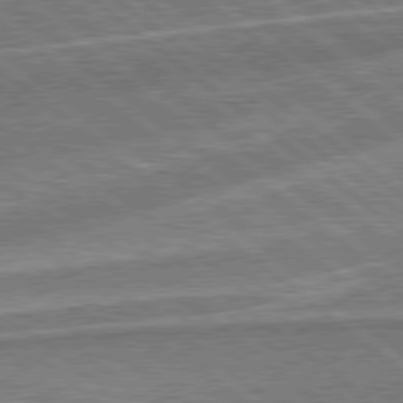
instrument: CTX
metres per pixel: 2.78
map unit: Hpe
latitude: 78.9514
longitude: -170.3089
